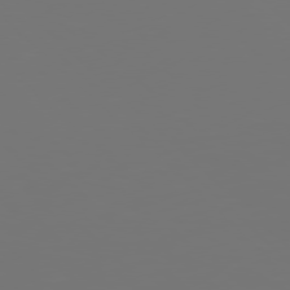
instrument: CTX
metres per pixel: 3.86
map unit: Hpe
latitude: 76.8758
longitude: -165.3104
